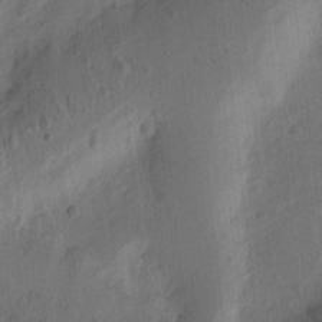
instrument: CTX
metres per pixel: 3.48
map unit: Ht
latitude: 11.2537
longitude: -75.2537
